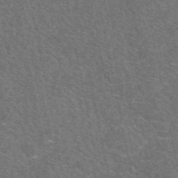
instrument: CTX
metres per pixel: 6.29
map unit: eAb
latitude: 48.4412
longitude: 114.3495
